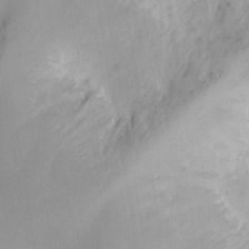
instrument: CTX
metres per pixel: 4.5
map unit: eHh
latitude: 11.4238
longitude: -68.0444
